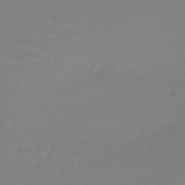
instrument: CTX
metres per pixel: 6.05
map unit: lHb
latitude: -41.5588
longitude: 60.3684
